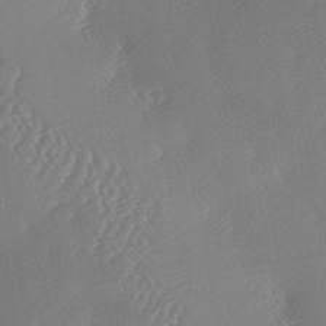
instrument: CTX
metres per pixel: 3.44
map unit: lAa
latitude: -7.8044
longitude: -129.1025
